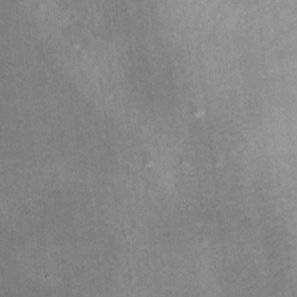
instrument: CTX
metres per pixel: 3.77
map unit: Ht
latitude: 8.9325
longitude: -36.4223
